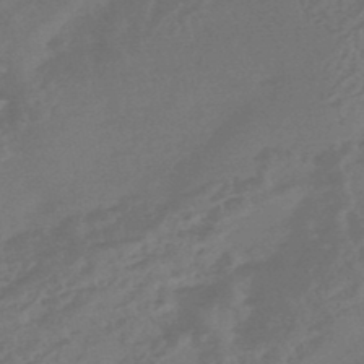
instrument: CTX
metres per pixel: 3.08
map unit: HNhu
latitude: -46.2739
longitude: 91.6533
